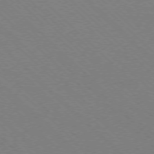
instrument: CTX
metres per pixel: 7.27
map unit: Ap
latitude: -77.2376
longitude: -65.9717
